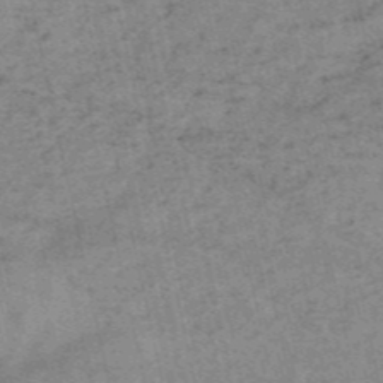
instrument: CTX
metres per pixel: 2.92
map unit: HNb
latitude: -54.4629
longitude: -42.9325
